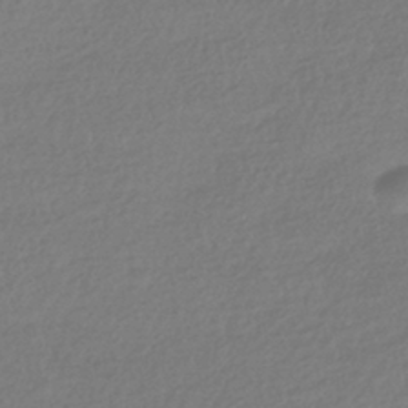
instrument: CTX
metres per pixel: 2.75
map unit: HNhu
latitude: -41.5777
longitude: 94.8408
